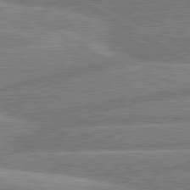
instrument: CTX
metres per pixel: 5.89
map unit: lApd
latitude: 80.7057
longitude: -170.5546
